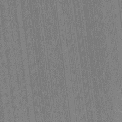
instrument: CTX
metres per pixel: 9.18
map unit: HNhu
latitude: 7.3104
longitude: -6.1578
